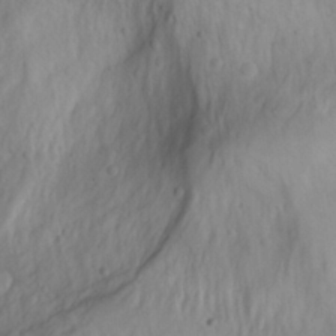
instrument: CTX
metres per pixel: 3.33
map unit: Aa
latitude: -3.5966
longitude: -71.4237
